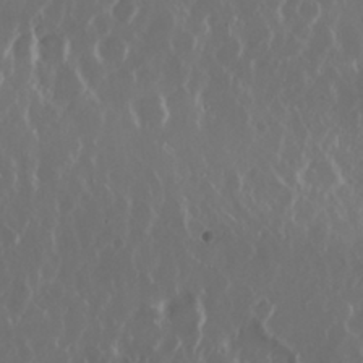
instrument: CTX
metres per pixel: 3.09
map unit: Nhu
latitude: 30.1767
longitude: -59.4804
